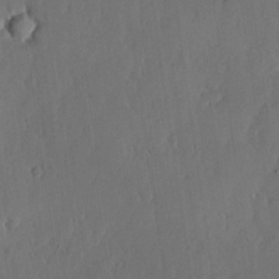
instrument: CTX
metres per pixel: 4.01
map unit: lHvf
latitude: 19.2348
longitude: -115.6504
